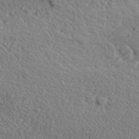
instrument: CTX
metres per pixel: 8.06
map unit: ANa
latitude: 35.8394
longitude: 14.5763
